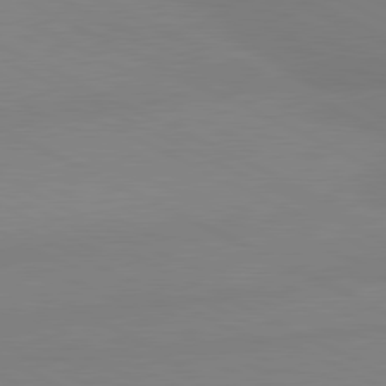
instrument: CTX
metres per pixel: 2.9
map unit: lApd
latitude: 80.9514
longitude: 179.0297
